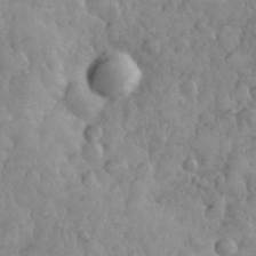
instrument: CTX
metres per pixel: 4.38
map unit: eHh
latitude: 31.7639
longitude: -68.3467
